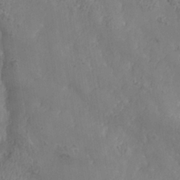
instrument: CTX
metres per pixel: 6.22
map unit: Nhe
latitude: -37.1620
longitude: 139.6911
